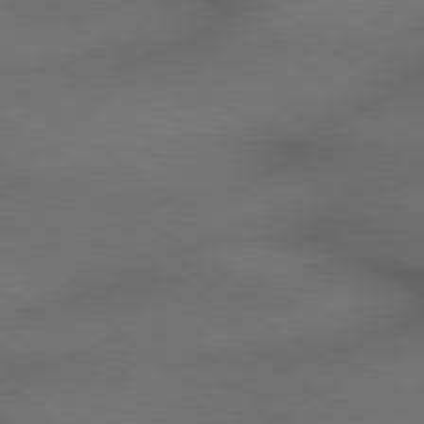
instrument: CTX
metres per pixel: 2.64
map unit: lApd
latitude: 79.3671
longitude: -173.6127
